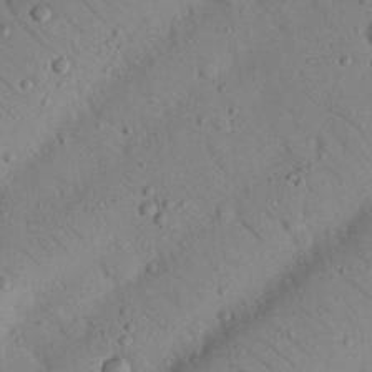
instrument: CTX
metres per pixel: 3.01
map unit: Nhu
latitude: 23.3293
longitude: -74.7624
